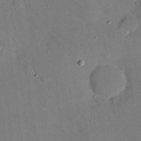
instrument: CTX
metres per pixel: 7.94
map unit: Nhu
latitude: 25.4048
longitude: -73.0270
